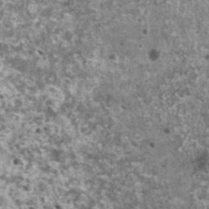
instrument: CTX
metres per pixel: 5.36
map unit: HNhu
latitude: 1.9906
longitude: 4.8975
